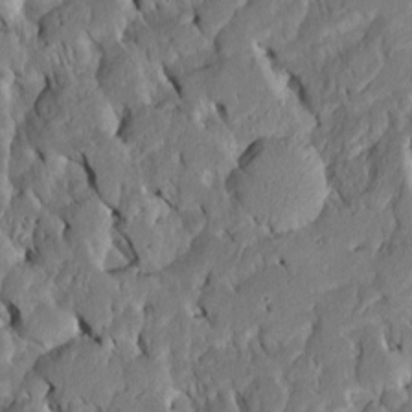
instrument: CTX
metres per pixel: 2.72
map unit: Htu
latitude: -6.8597
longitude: 145.2943
